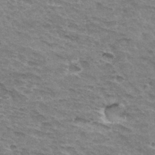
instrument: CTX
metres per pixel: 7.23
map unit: Hto
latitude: 33.1403
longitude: -44.9702
